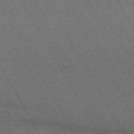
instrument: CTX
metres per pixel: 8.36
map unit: Hpe
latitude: -72.6518
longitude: 11.4266
